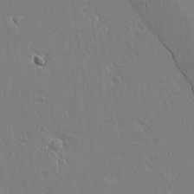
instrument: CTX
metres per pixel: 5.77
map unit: lAvf
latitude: 14.7058
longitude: -126.3278
